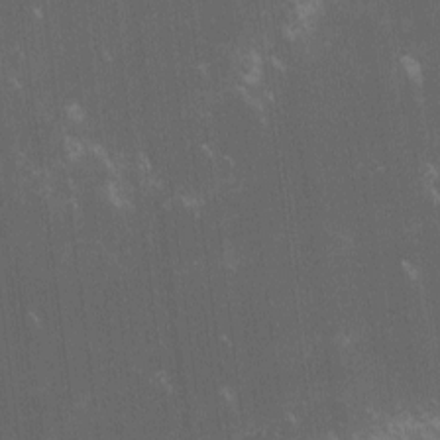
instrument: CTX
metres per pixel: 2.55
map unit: lHvf
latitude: -13.8045
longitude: -103.0458
